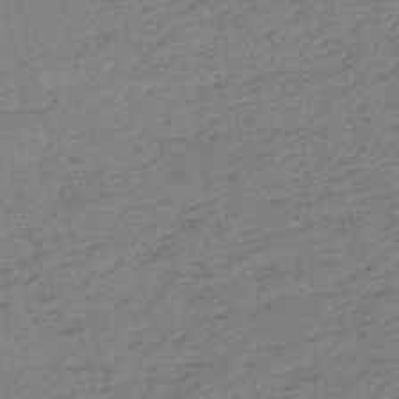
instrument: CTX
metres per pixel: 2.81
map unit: HNb
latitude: -53.8800
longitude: -36.8002
